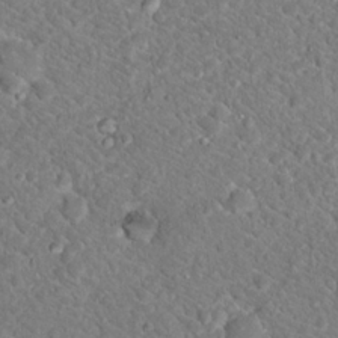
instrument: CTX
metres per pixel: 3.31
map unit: Hto
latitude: 18.8002
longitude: -33.4993
